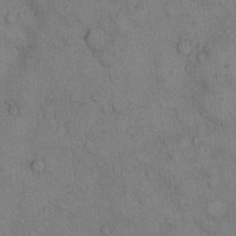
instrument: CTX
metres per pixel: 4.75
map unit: Hto
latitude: 11.3482
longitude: -59.2726
